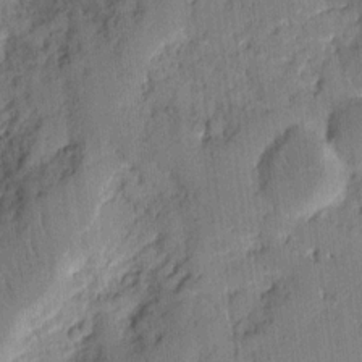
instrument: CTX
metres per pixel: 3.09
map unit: eHh
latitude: 10.6113
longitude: -65.7827
